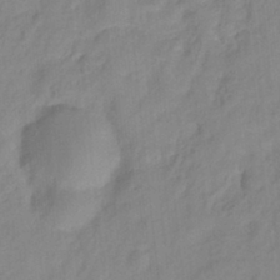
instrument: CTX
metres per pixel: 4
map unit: HNhu
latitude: -27.9367
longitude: 74.7652
